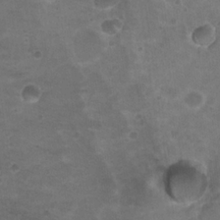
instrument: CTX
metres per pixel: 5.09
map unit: Nhu
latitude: 18.1011
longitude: -32.8758
